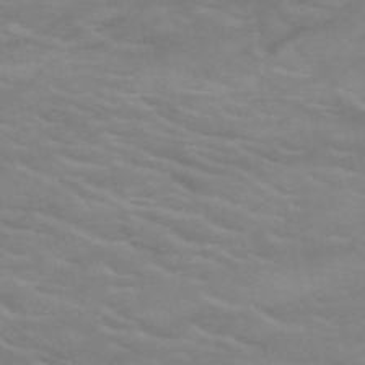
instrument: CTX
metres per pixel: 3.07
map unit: HNb
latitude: -53.1998
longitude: -45.2915
